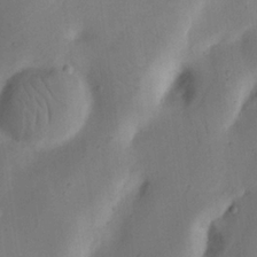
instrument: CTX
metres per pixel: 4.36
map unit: Nhu
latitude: 19.2348
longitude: -74.4034
